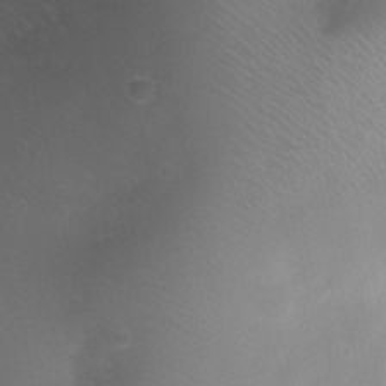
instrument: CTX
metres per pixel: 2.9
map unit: Nhu
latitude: 1.5560
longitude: -15.9151
